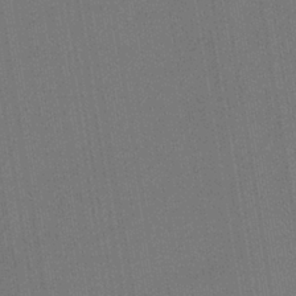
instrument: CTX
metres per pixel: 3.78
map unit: HNb
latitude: -35.5210
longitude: 55.1431
